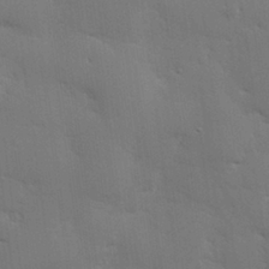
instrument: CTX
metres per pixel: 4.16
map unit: eHh
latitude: 26.5735
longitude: -81.8583
